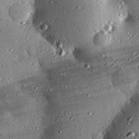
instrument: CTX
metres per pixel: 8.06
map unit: eHh
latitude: 23.8016
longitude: -89.8584
